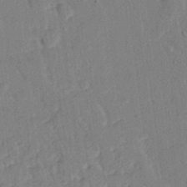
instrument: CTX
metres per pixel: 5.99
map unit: eHh
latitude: 25.1592
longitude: -80.2145
